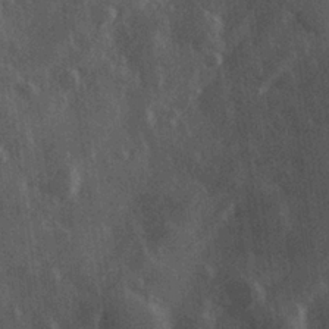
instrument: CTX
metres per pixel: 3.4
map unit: Hve
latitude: 27.3482
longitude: 147.2754
